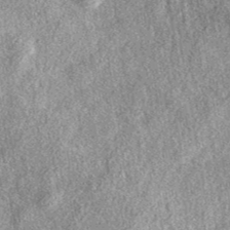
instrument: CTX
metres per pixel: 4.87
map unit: eAb
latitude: 39.1592
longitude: 106.7841
